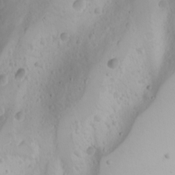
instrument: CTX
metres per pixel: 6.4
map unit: Nhu
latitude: -4.3495
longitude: -86.2900
